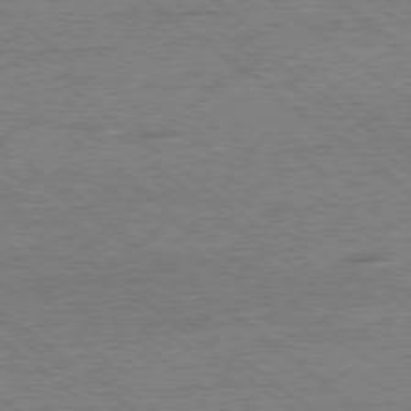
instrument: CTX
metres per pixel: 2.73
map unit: Ap
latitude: -78.9352
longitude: -100.8380
